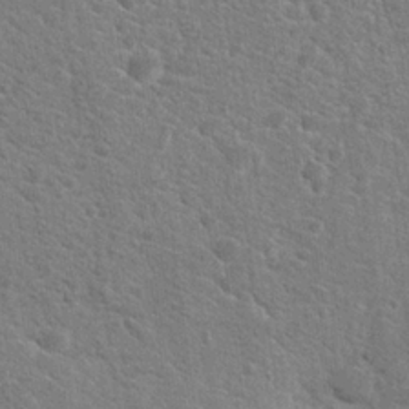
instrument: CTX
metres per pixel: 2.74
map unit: Hto
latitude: 19.4237
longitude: -37.3671
